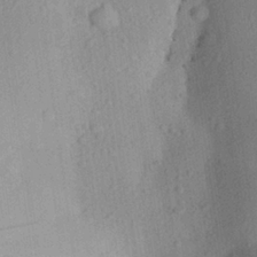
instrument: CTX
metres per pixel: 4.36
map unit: Aa
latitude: 26.6869
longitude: -146.2712
